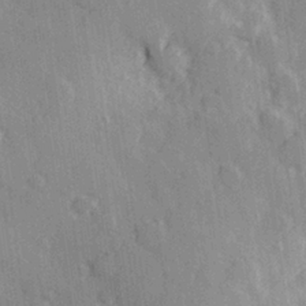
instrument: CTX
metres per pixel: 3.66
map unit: Hve
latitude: 25.9717
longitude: 147.7477
